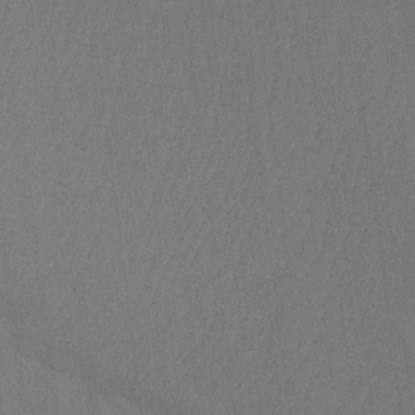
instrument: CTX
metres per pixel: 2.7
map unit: Ht
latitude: -14.7652
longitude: -48.7813
